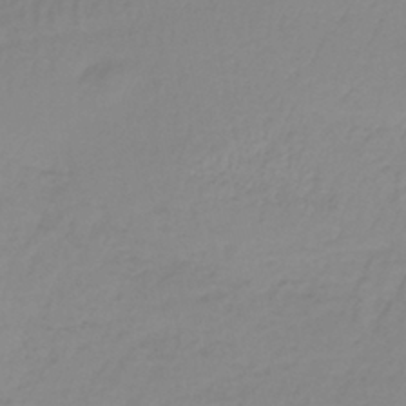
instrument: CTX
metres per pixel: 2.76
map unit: lHb
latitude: -36.8030
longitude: 61.5021
